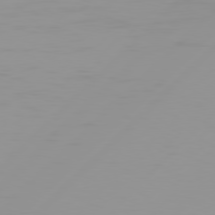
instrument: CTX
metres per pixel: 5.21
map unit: Hpe
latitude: 77.9528
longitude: -138.9136
